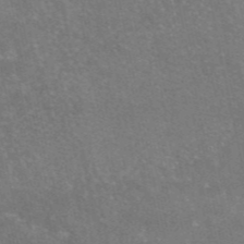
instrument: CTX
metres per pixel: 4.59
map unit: eAb
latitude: 46.3279
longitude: 115.7855
